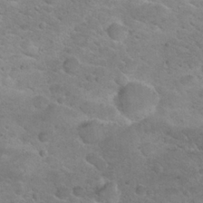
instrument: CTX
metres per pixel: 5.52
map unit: Hto
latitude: 24.5923
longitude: -49.8016
